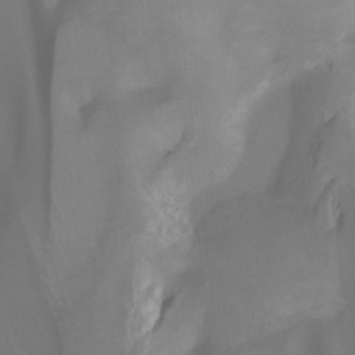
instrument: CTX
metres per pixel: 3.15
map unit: Htu
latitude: -7.5966
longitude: -49.6505
